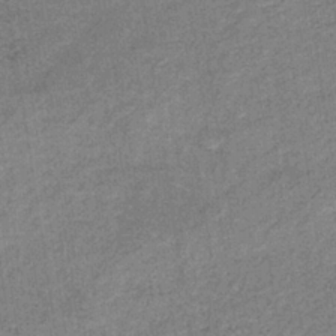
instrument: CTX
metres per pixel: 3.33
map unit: HNb
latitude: -33.6722
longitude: 54.1417
